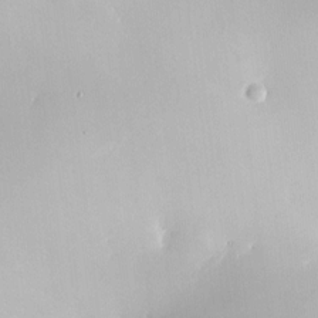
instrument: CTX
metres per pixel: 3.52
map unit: HNhu
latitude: 5.9717
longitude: 9.1242
